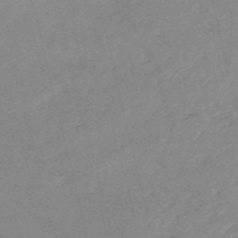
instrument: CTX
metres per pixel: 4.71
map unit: HNb
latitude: -53.3131
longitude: -36.9892
